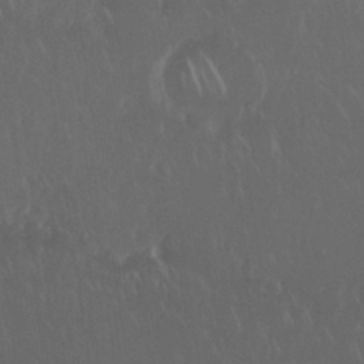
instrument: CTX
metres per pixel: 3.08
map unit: Nhu
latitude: 29.6505
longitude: -57.2725
